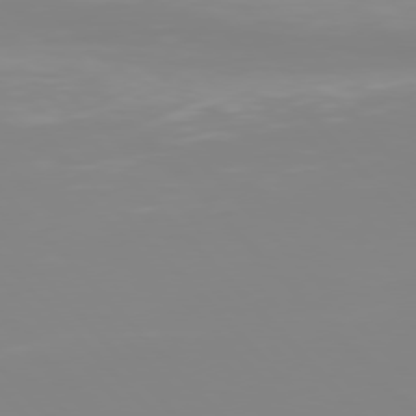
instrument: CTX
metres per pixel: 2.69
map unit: Hpe
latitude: 77.1592
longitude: -172.0444
